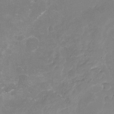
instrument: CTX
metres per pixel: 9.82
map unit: Nhu
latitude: -17.0298
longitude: -57.6693
